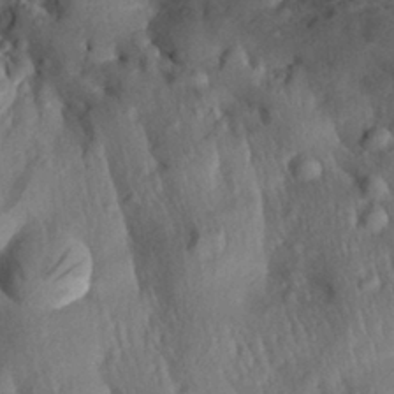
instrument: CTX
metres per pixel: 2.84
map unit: Aa
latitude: 29.5182
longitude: -135.9717
